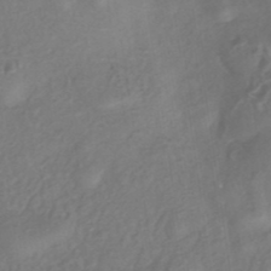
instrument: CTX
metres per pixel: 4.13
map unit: eHh
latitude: -42.2361
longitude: 118.3306
